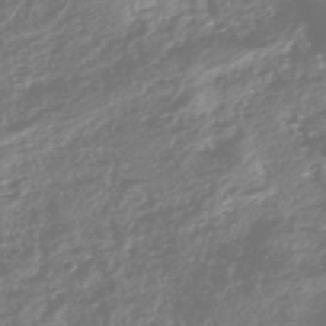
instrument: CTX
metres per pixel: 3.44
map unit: HNhu
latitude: -45.3510
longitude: 99.2187
